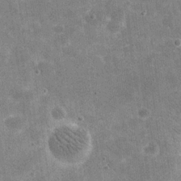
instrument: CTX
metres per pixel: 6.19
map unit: eHh
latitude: 20.4601
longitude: -65.8961
